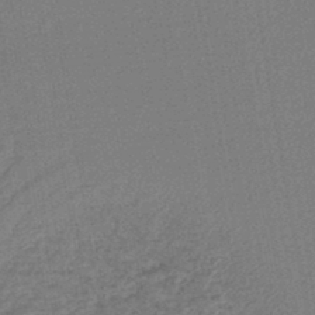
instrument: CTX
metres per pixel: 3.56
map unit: lHb
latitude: -44.5196
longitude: 64.8408
